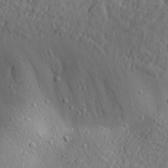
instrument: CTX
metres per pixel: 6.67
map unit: Aa
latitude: 31.2537
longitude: -134.8191
